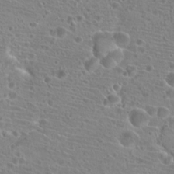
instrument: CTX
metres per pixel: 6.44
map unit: Hto
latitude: 20.4979
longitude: -40.8191
